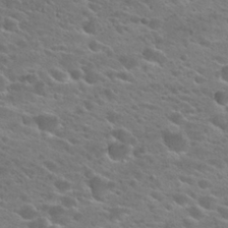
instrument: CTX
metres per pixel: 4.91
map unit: Hto
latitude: 25.5182
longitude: -50.0633
